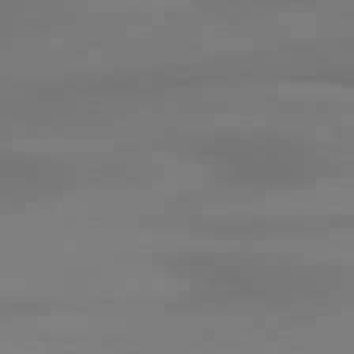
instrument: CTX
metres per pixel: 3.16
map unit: lApd
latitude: 80.5168
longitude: 120.2172
